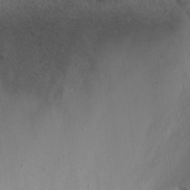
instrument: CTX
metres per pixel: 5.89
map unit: eHh
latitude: 24.8380
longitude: -63.2159
